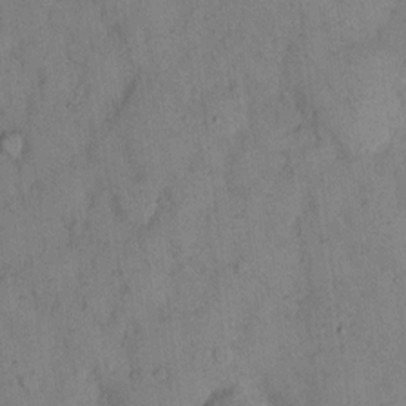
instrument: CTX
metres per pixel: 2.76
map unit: eHh
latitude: 13.1025
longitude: -62.5546
